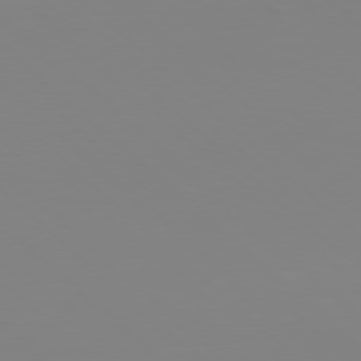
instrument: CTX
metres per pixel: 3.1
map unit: Hpe
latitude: 77.5938
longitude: -173.9717
